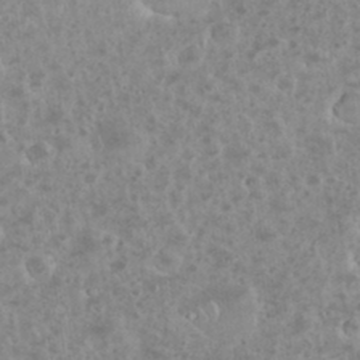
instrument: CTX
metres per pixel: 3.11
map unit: eHh
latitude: 34.8002
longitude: -61.6883
